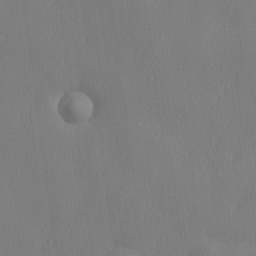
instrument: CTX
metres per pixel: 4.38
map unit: lHvf
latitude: 22.5735
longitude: 142.0283
